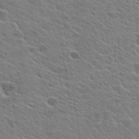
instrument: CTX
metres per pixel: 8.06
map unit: Hto
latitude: 26.7813
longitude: -43.3671
